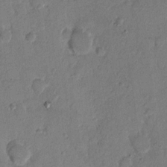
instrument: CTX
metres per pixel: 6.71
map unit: Hto
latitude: 7.5749
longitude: -62.3468
